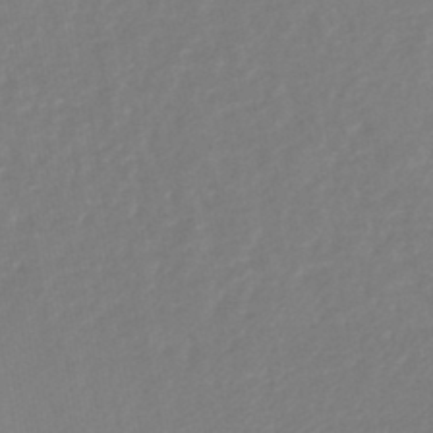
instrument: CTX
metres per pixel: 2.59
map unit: lHb
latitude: -44.8975
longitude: 60.7652
